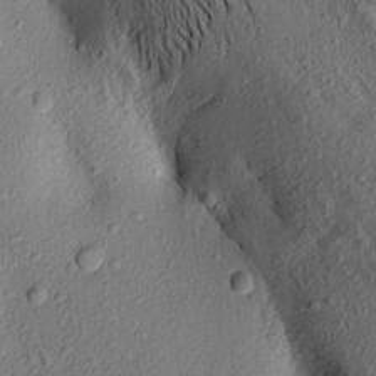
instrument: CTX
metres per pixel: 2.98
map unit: Aa
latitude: 16.4790
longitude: -146.9136
